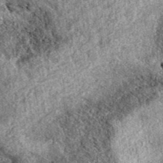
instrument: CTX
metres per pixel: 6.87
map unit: eAb
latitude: 39.1214
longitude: 107.7477
